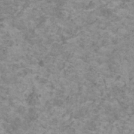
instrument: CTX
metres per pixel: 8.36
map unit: HNhu
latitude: 1.1025
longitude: 3.3509
